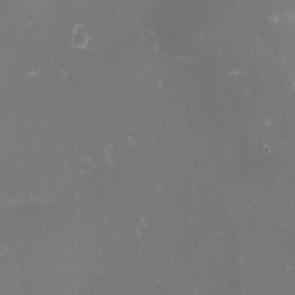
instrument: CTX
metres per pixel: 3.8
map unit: Nhu
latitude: -1.1432
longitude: -80.5735
